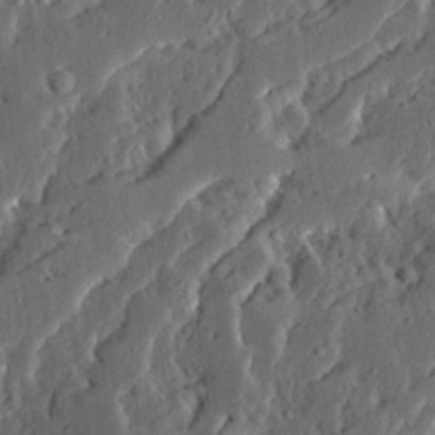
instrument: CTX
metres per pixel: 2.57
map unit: Ave
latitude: 14.4412
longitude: -137.2915
